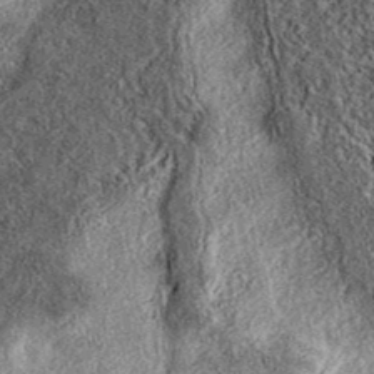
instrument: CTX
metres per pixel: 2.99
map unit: eAb
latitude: 38.4979
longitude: 106.7652
